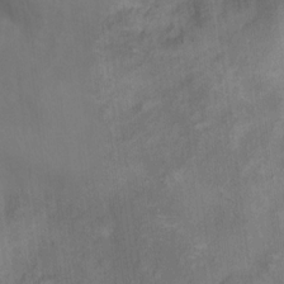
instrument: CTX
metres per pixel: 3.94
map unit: Ht
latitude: 10.5357
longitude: -40.4978
